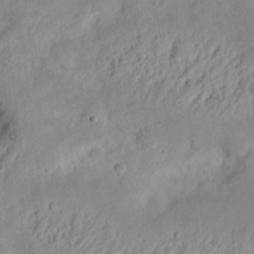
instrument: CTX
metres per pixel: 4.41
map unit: Nhu
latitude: 13.0837
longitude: -73.5183
